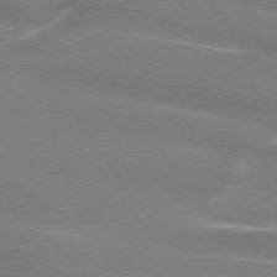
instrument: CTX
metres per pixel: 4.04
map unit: lApd
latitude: 74.3467
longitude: -62.2712
